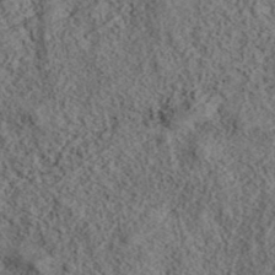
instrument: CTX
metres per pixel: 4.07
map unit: eAb
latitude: 36.5546
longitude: 107.7666
